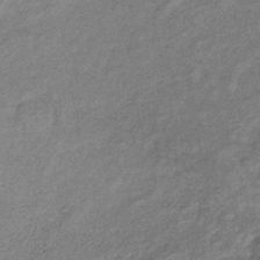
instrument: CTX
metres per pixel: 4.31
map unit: eHb
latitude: -38.4251
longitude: 78.3873
